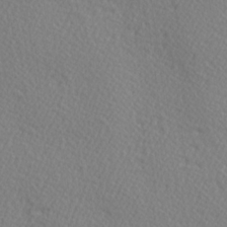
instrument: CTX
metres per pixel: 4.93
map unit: Hve
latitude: 3.3481
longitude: -124.3656
